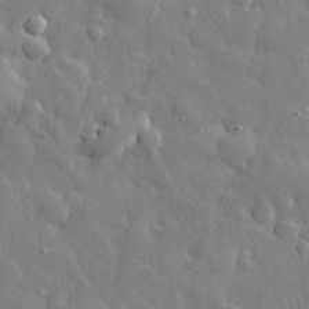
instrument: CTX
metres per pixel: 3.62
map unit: eHh
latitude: 29.0458
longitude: -78.3845
